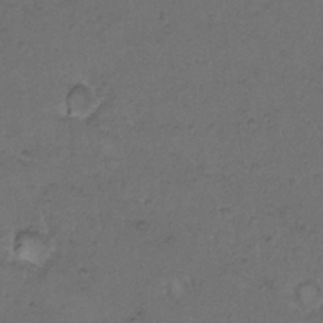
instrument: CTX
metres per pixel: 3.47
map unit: Hto
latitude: 9.1970
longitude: -60.3089
